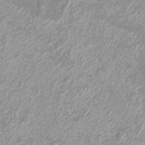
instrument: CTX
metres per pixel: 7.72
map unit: eHh
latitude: -7.4832
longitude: -77.2537
